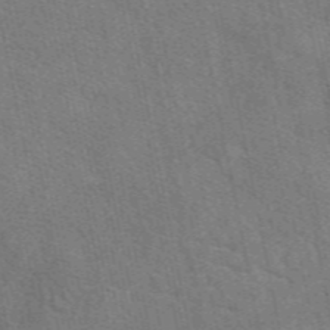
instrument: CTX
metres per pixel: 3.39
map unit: eAb
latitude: 50.1011
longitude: 119.7856
